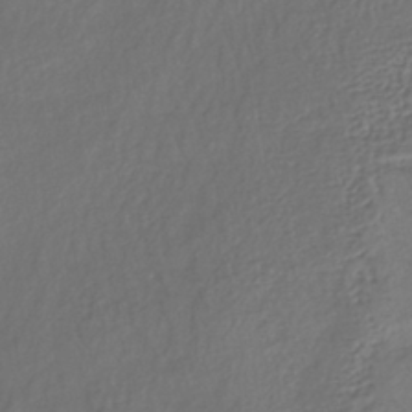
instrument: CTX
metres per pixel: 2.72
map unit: lHb
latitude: -39.9556
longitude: 70.6330
